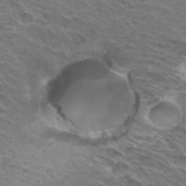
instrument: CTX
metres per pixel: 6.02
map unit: Hto
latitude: 32.2523
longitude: -43.0836
